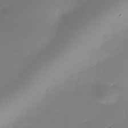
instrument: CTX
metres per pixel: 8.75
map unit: Nhe
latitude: -37.0297
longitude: -113.7449
